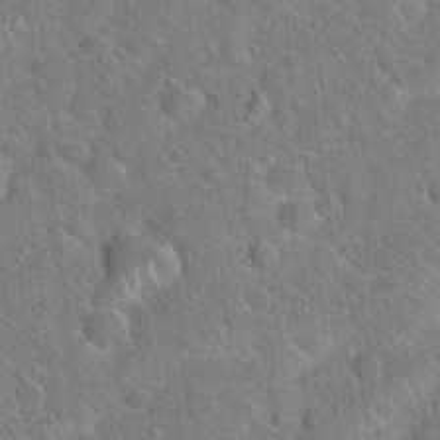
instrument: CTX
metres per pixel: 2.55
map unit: Hto
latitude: 21.1214
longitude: -51.2348
